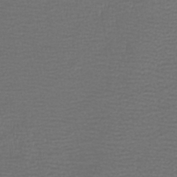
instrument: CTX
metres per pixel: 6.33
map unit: lHb
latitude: -40.6329
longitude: 73.5966
